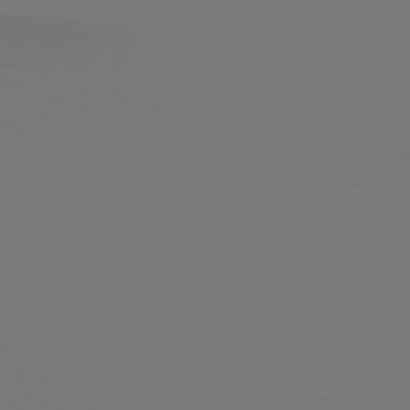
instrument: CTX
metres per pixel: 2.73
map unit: Hpe
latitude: 77.0269
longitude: -132.7057
